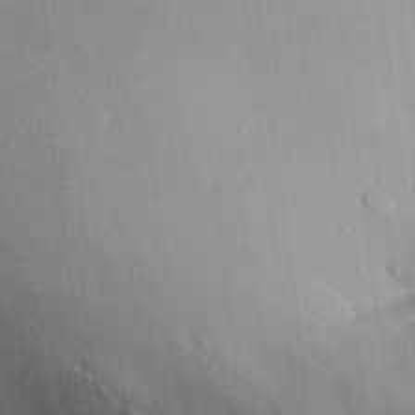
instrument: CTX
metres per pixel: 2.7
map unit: Aa
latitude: 29.6127
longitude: -136.3468
